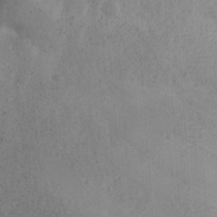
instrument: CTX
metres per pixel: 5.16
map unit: Ave
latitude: -10.2928
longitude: -120.4412
